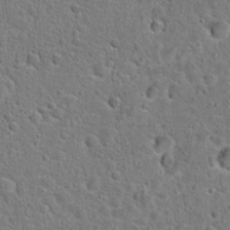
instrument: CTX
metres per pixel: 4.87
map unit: Hto
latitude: 23.1214
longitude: -46.2712
